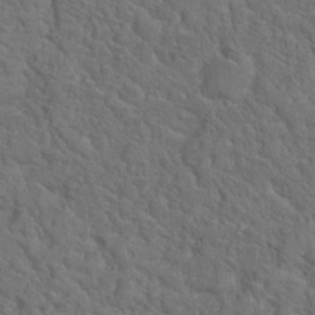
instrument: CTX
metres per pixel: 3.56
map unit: Hto
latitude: 19.1403
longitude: -34.9513
